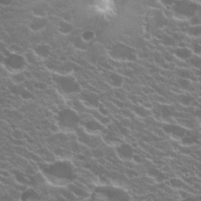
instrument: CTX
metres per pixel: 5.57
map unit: Hto
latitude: 20.7058
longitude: -34.9702
